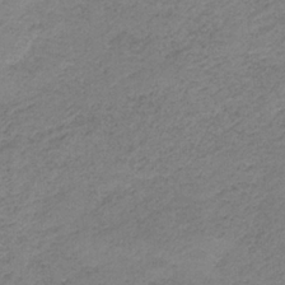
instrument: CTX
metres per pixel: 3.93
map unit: HNb
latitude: -33.4644
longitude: 58.9163
